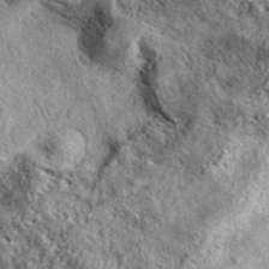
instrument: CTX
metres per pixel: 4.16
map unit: eAb
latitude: 39.6694
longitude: 111.7667
